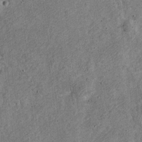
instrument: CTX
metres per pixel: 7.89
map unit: Nve
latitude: -23.9367
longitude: 107.2754
